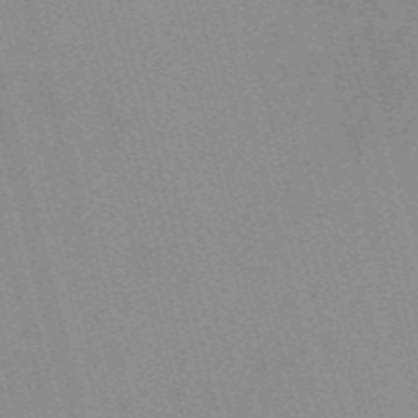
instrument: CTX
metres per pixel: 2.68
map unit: Nve
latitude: -57.5777
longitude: 62.4629
